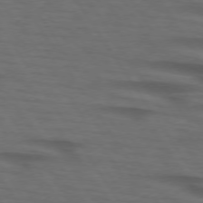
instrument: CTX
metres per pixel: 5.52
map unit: lApd
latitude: 73.9906
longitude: -74.4223
